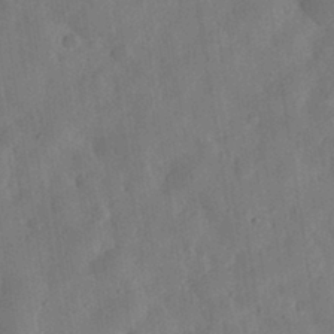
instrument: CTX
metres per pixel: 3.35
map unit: eHh
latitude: 31.3671
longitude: -75.7639
